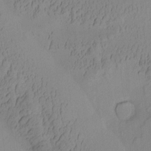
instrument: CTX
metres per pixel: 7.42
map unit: Aa
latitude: 7.4615
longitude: -127.8961
